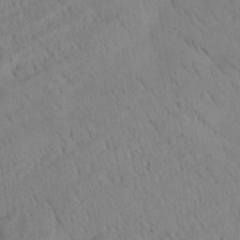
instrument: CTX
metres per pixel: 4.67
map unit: Aa
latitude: 25.9906
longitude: -142.8947
